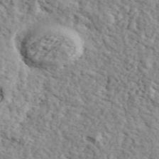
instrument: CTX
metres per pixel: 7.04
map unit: ANa
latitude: 43.7639
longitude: 45.9745
